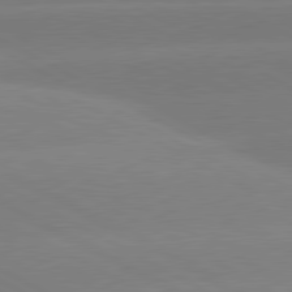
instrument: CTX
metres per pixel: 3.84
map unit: lApd
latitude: 80.8758
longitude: -153.3860
